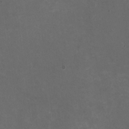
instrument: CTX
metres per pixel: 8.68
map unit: HNhu
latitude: -1.8423
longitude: -4.3089
